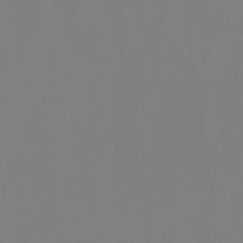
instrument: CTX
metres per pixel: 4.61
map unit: Nhu
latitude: -13.5021
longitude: -51.7071
